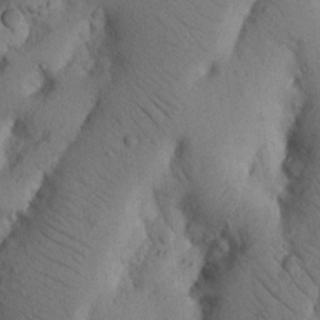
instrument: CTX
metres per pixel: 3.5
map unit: Nhu
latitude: 20.4790
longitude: -75.0270
